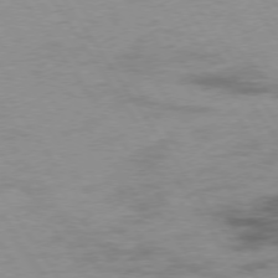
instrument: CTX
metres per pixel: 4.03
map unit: Hpe
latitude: 74.0822
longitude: -142.2523
